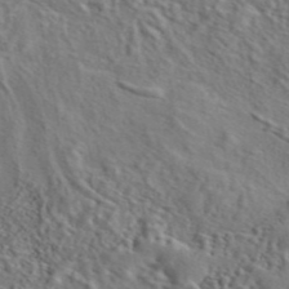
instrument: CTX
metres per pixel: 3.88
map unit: eAb
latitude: 43.5938
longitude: 114.1039
